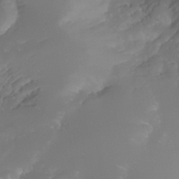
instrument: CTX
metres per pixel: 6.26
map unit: Nhe
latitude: -35.0108
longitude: -145.1025
